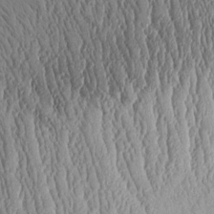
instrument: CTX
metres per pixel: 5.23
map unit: Aa
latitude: 9.8395
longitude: -129.2915
